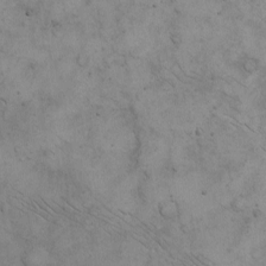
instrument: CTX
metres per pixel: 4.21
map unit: eHh
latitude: -8.8408
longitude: -68.5734
